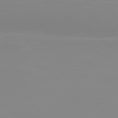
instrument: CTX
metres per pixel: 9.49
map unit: Hpe
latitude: 77.5560
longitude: -173.0647
